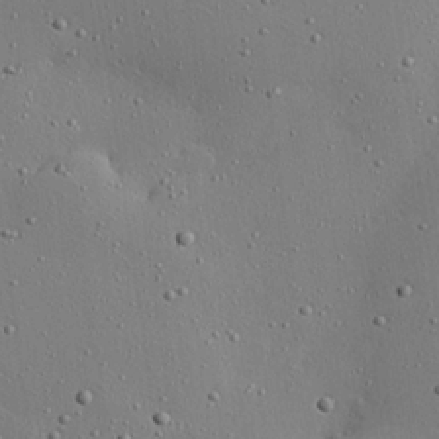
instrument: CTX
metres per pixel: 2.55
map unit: Hve
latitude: 26.3278
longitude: -92.4034
